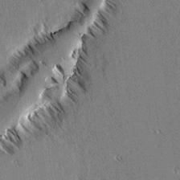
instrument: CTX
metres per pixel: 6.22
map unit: lAvf
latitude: 3.4426
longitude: -106.1767
